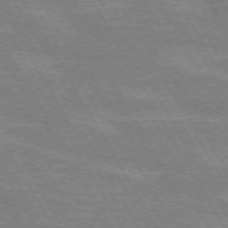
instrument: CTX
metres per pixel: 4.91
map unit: lApd
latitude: 72.2334
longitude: -55.7261
